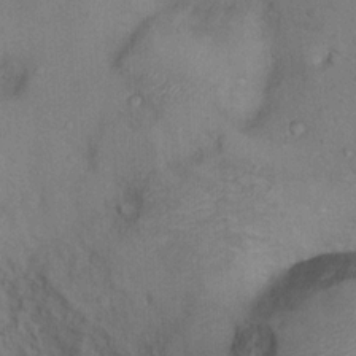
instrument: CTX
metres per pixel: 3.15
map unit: Nhu
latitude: 13.1214
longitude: -27.0459
